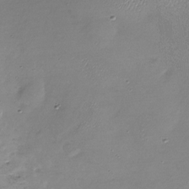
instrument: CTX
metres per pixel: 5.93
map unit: Nhu
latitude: -28.1795
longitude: -58.8569
